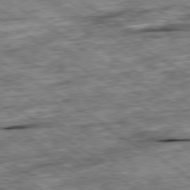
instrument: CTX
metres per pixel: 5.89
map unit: Ap
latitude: -79.8989
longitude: -75.2537
